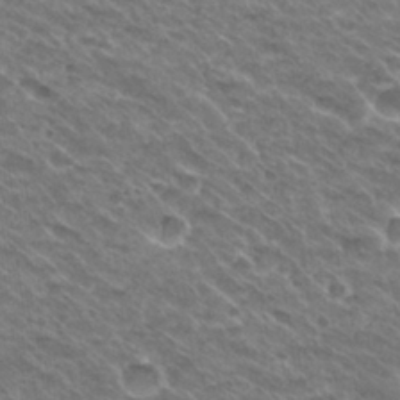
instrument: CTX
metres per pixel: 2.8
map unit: Hto
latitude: 30.3468
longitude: -42.9325
